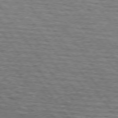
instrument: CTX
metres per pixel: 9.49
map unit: lApd
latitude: 74.5168
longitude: -74.1956
